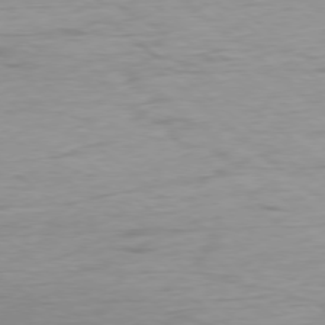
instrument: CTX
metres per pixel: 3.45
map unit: Ap
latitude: -78.3117
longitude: -78.2523
